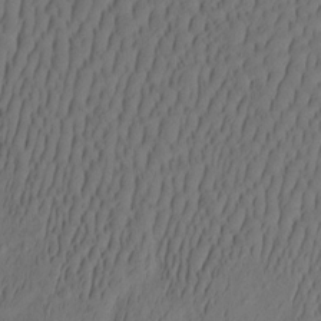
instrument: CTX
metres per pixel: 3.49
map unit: eHh
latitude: -2.3873
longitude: 16.7841
